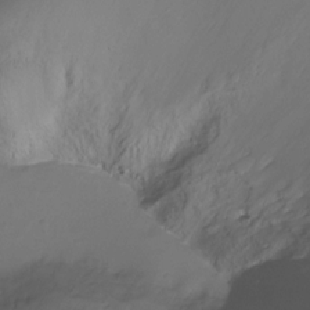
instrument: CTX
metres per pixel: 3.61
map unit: Ht
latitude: -18.0661
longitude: -45.0269
